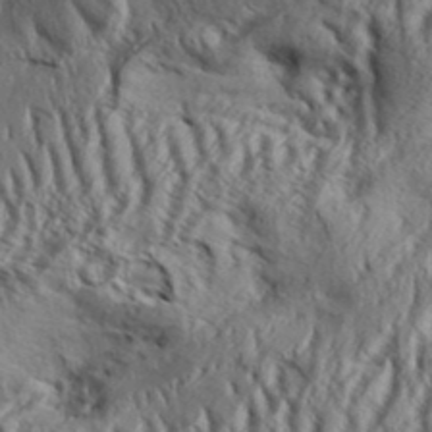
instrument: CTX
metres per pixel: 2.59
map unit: Aa
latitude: 33.1970
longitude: -136.7247
